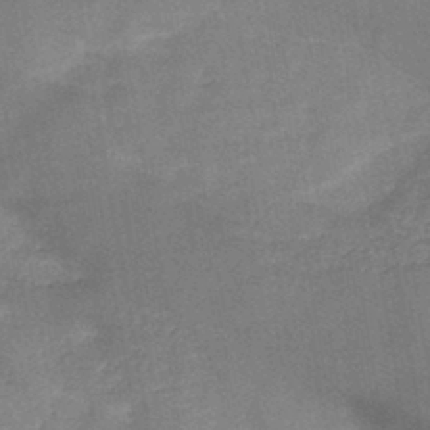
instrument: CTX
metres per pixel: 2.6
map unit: HNb
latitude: -44.9164
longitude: -37.9339
